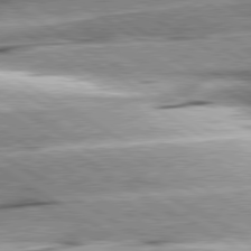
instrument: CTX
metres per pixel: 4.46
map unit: lApd
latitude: 80.3278
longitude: -156.0822
